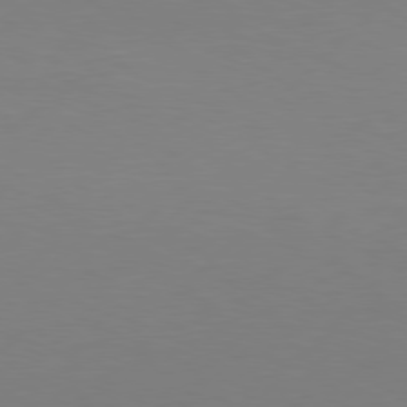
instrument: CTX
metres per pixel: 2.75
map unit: Hpe
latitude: 77.5371
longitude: -131.6316
